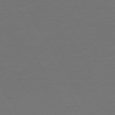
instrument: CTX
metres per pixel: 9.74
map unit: Ap
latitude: -75.1432
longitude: -68.8191
